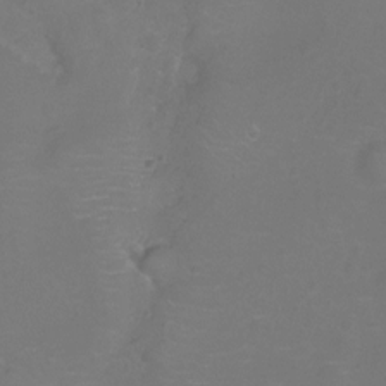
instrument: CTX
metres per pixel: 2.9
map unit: Ht
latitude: -5.6910
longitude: -19.5749
